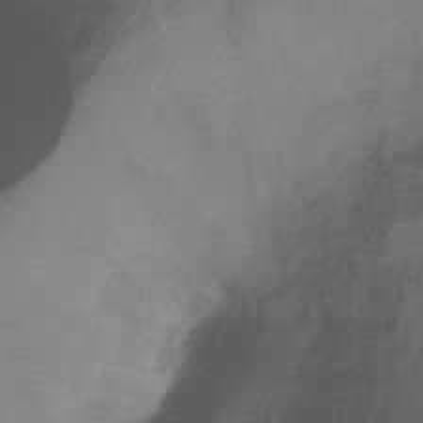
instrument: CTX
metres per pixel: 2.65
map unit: Ht
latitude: -16.0850
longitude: -42.2901
